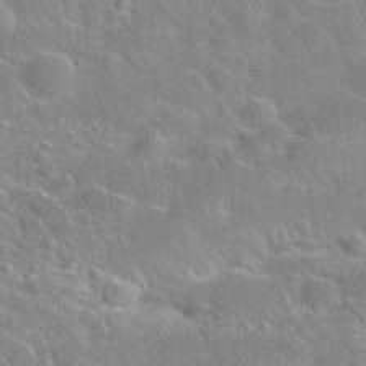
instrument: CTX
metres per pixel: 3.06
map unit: Nhu
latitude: 28.2522
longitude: -53.0081
